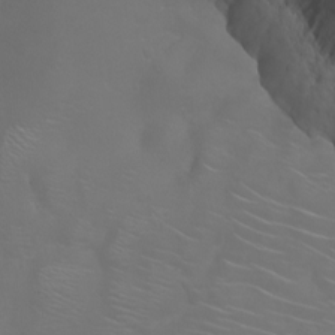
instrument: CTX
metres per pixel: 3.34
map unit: Nhu
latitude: -8.1228
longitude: -85.0270
